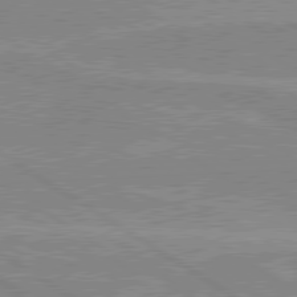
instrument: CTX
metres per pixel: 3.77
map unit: lApd
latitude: 80.0822
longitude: -174.8002
